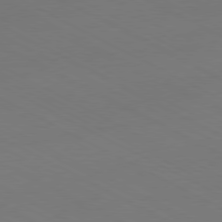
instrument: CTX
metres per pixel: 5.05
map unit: Ap
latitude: -80.7841
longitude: -95.1781
